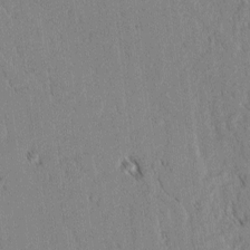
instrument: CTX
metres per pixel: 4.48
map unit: lAvf
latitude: 1.8961
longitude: -106.0633
